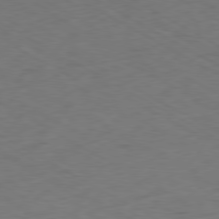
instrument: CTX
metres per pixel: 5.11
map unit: Ap
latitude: -80.3118
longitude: -70.8380
